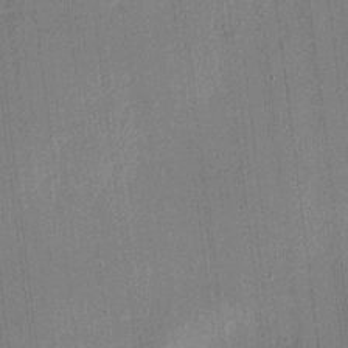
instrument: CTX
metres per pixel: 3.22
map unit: HNhu
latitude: 7.9339
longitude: 13.3132
